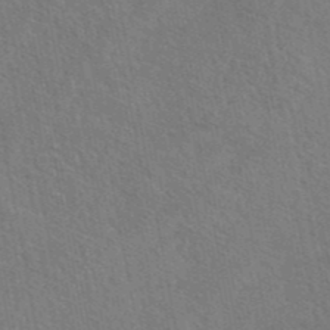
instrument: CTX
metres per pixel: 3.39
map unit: eAb
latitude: 43.4427
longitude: 112.9164
